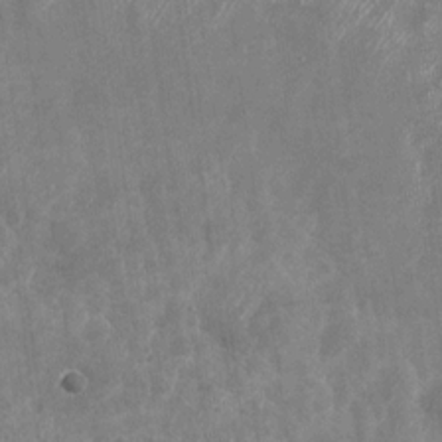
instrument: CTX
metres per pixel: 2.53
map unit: Nhu
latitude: -28.7463
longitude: -76.3467
